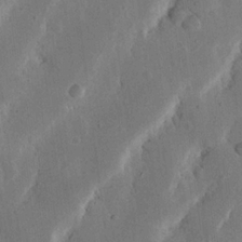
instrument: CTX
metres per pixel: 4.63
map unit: Nhu
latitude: 19.4804
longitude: -74.8947
